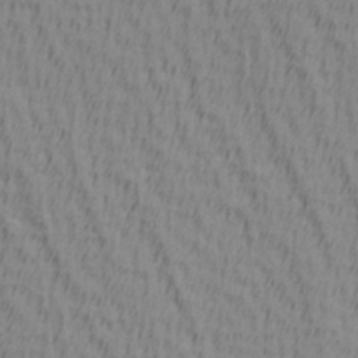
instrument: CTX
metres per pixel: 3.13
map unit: Hve
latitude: 1.8583
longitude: -124.7624
